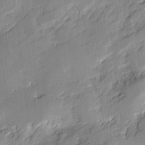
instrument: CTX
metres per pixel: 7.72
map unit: lAvf
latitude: 7.5938
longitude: 166.0094
